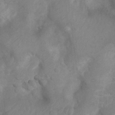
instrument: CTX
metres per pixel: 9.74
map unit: Ht
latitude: 3.4426
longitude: -27.7828
